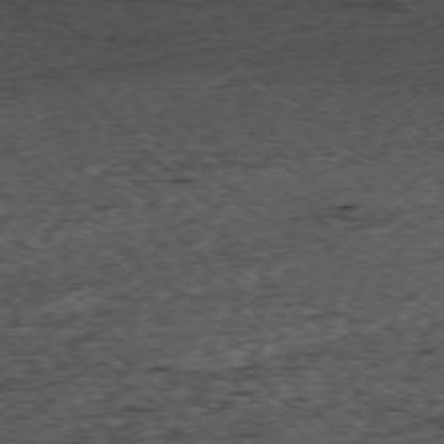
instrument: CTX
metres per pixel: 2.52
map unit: Ap
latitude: -77.5966
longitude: -60.3845
